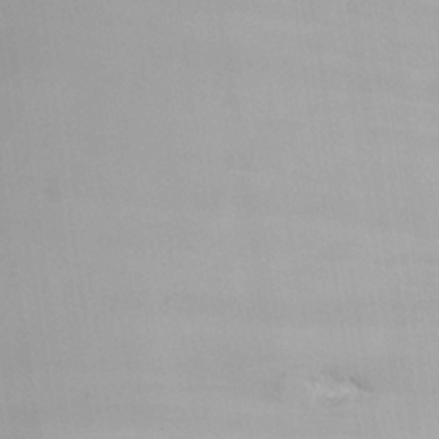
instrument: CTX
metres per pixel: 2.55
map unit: Aa
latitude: 25.0647
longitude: -131.6883
